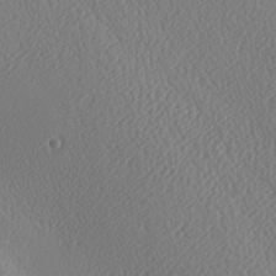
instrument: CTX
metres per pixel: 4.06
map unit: lAa
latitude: -9.3132
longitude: -128.3278
